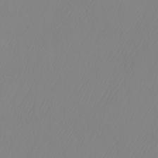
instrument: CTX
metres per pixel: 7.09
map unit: Nhu
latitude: -7.5021
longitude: -89.7450
